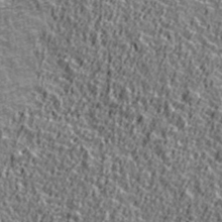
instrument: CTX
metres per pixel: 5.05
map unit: Ave
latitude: 41.8961
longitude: -112.5357
